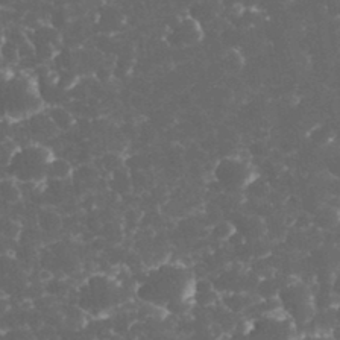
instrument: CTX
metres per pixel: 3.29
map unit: eHh
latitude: 33.2726
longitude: -63.6883
